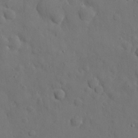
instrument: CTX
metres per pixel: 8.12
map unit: eHh
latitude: 22.1578
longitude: -62.9514
